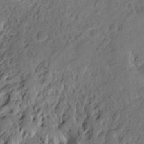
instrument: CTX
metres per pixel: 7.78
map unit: Hto
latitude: -7.7099
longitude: -44.5734
